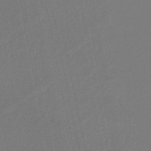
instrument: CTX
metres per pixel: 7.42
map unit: lHb
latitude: -45.0298
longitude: 75.4266
